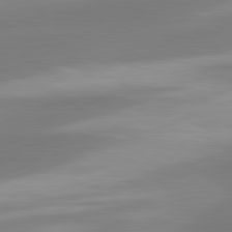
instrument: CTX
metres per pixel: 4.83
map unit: lApd
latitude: 80.5357
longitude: 174.1038
